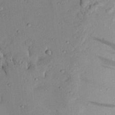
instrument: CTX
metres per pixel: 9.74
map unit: Aa
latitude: 21.0648
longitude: -147.8017
